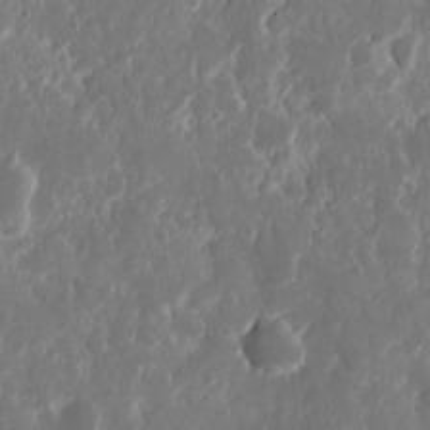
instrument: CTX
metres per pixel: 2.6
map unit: eHh
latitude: 11.8772
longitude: -72.2145
